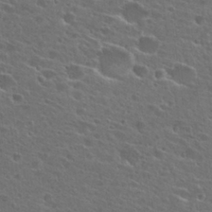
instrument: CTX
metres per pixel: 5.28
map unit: Hto
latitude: 26.3845
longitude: -45.2537
